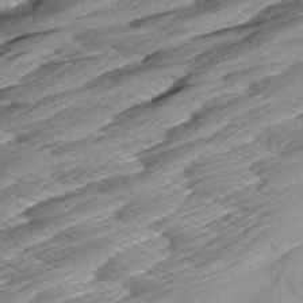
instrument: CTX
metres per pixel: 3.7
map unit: Aa
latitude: 8.8569
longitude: -135.3670
